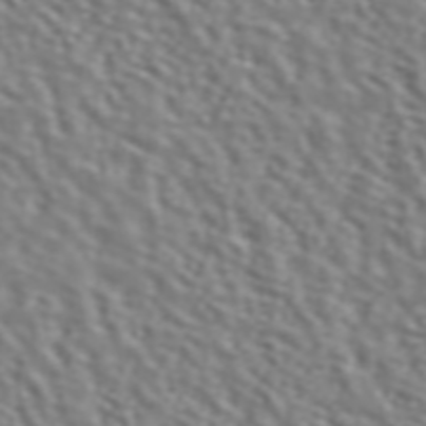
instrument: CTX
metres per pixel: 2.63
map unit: ANa
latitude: 45.9339
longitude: 48.9164
